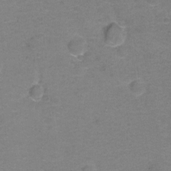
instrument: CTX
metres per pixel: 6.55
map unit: Hto
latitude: -1.0298
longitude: -34.2144
